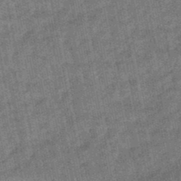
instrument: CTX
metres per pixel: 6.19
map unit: lHb
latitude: -47.7855
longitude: 77.8233
